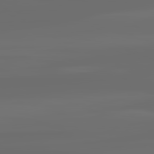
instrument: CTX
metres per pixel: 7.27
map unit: lApd
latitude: 82.3467
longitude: -166.2333
